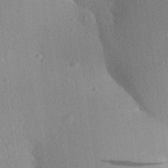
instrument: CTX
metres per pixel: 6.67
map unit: Aa
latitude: 27.2537
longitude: -145.0647
